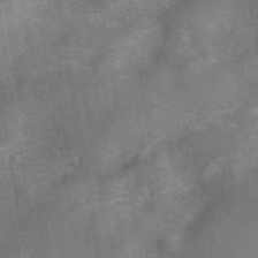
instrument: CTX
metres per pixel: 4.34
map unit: eAb
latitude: 41.8772
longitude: 104.2361
